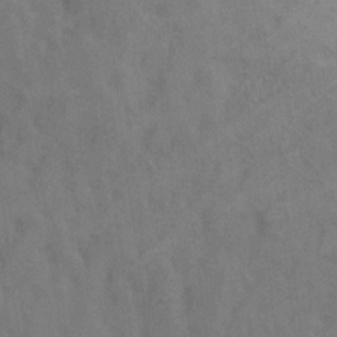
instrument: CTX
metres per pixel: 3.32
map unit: Hto
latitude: 6.9325
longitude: -62.7436
